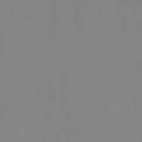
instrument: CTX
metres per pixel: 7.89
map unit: eHb
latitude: -29.8045
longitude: 70.8786
